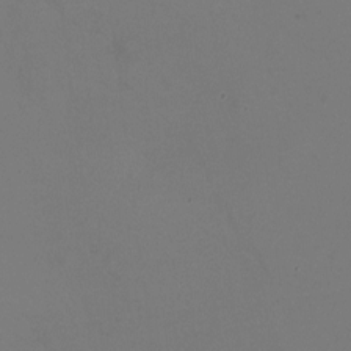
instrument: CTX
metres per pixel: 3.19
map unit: HNhu
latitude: -2.1983
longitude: -2.5734
